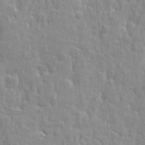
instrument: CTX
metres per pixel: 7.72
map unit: Htu
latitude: -2.0849
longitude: 179.8044
